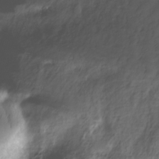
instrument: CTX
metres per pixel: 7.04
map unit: Nhe
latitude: -29.1809
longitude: -109.8016
